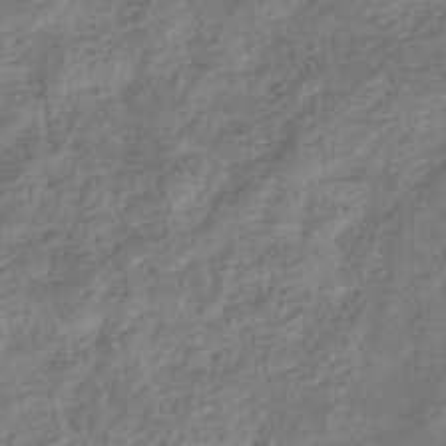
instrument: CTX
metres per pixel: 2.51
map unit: eHb
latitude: -37.7477
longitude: 80.4251
